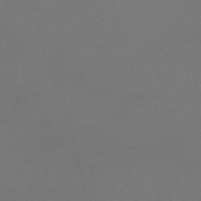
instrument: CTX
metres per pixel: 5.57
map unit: eHh
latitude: -62.5951
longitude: 52.8408
